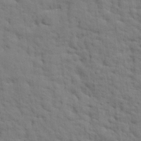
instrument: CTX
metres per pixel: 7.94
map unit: eHh
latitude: 24.9891
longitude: -79.4427
